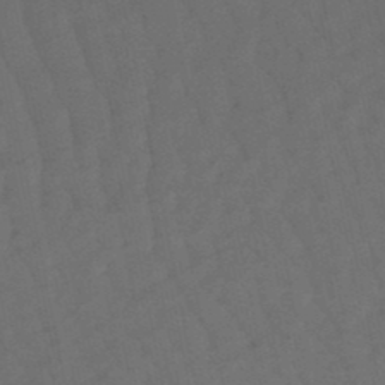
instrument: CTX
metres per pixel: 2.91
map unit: lHb
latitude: -47.6344
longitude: 81.1998
